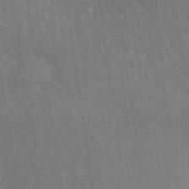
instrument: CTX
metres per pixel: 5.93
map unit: Nhu
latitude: 27.5560
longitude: -64.2522
